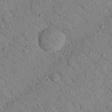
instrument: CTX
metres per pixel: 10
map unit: Nhu
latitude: 23.4048
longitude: -74.6491
